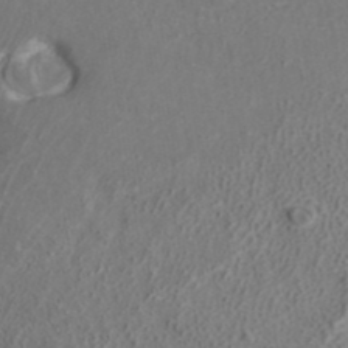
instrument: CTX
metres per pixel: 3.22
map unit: ANa
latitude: 40.6301
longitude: 23.6344
